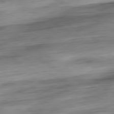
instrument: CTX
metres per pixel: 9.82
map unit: Ap
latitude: -80.6708
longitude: -67.8583
